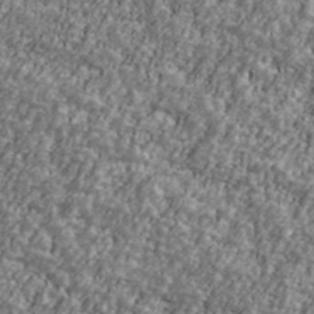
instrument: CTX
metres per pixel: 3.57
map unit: Ave
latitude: 41.6882
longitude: -111.3671
